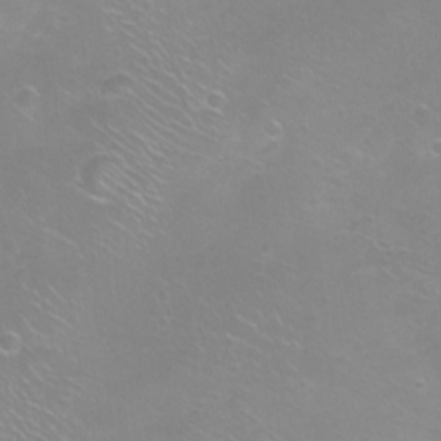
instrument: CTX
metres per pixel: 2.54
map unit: Ht
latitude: -8.4062
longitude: -20.8758
